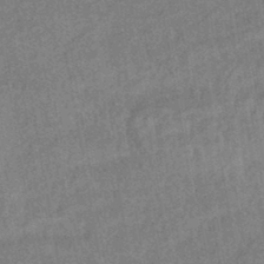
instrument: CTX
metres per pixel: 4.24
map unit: eHb
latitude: -42.7841
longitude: 82.4062
